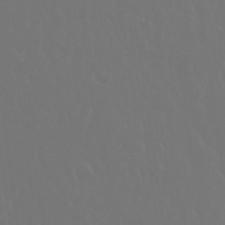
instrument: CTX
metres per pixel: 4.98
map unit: eHh
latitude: 33.7450
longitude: -58.6680
